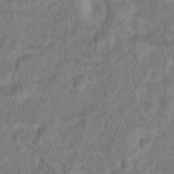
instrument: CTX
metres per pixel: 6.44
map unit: Hto
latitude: 16.8947
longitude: -40.4789
